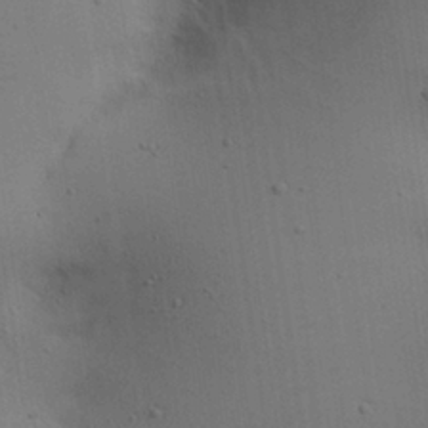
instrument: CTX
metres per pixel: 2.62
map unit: Aa
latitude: 26.8002
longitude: -129.9906
